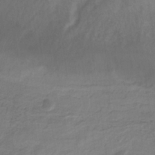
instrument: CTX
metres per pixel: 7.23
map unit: eHb
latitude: -32.0472
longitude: 68.3117
